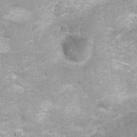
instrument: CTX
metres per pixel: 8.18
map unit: Nhu
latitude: 1.1214
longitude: -17.6316
